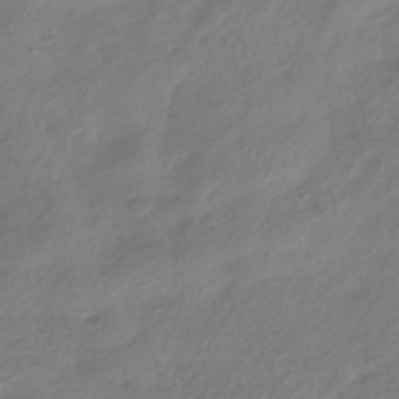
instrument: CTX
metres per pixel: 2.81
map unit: HNhu
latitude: -41.1998
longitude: 92.8597
